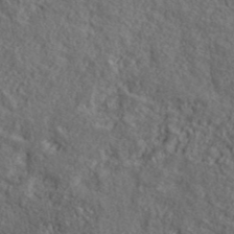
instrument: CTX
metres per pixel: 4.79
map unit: ANa
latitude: 39.7072
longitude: -90.2334
